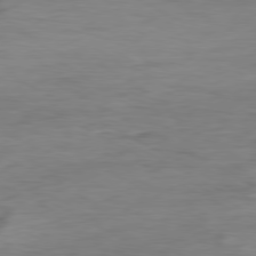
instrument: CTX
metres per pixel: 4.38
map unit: Ap
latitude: -80.0850
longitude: -83.3859
